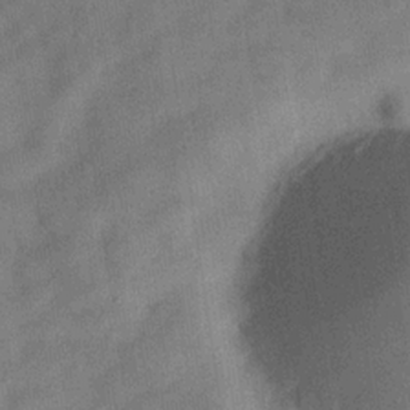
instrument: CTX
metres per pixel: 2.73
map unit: Hve
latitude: -31.2565
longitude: 91.9745
